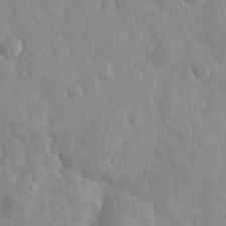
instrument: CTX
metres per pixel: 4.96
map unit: eHh
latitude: 31.6883
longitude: -72.6113
